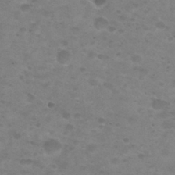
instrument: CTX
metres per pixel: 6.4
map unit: Nhu
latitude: 29.4615
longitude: -47.4805
